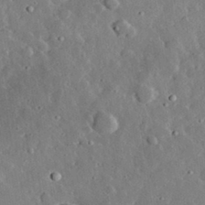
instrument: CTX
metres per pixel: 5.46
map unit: lHvf
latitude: 32.7246
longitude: -84.3656
